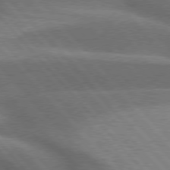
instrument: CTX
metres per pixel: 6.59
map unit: lApd
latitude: 76.3656
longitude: -62.4601
